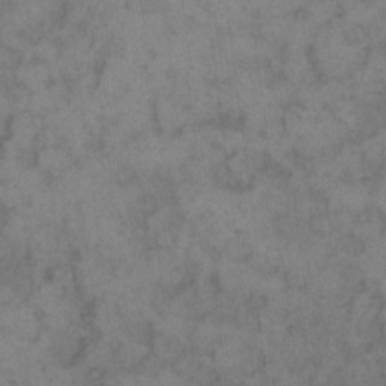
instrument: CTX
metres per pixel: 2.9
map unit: eHh
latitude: 12.3656
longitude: -64.0822
